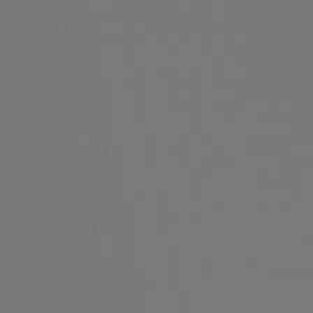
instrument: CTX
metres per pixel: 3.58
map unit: eHb
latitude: -50.5196
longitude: 79.1431
